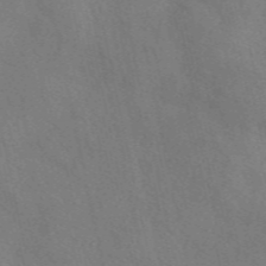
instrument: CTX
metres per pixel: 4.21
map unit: eAb
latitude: 49.9528
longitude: 117.1431
